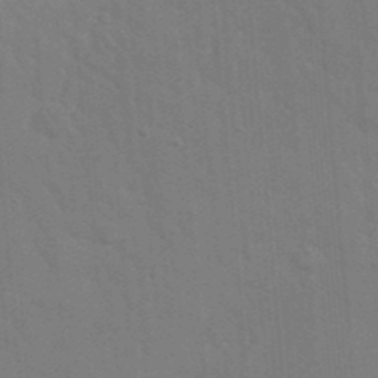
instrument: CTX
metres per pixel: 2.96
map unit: eHh
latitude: 19.0458
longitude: -64.0444
